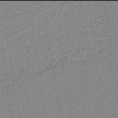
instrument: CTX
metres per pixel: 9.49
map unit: lHb
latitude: -42.0094
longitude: 62.8975
